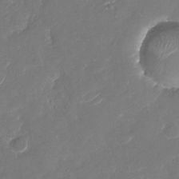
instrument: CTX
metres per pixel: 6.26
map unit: Nhu
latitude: -29.2187
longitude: -70.8002
